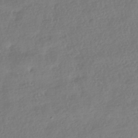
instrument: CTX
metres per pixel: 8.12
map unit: HNhu
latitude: -41.4265
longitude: 98.1606
